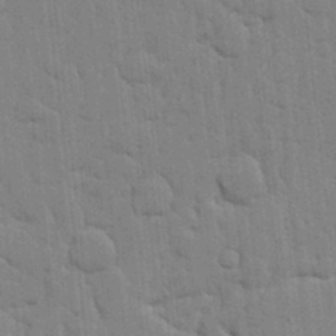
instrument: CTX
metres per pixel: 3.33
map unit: lHvf
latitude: 17.2348
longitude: -113.2537
